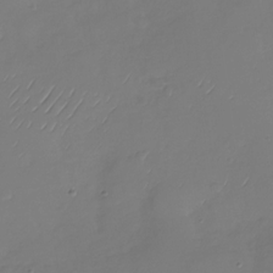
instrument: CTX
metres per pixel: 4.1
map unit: Nhu
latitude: -29.2754
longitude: -59.4238
